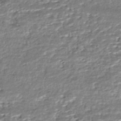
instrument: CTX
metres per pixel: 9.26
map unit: HNhu
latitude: -46.5762
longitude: 105.8989
